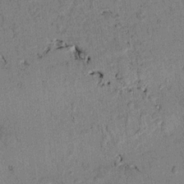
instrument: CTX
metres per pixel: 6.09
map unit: lAvf
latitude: 4.4790
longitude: 168.3306
